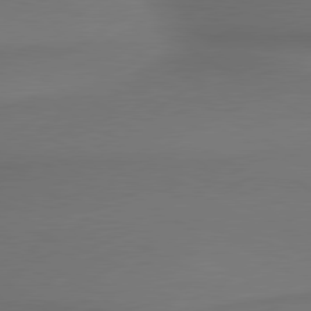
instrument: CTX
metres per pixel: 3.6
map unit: lApd
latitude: 79.9717
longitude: -175.8961
